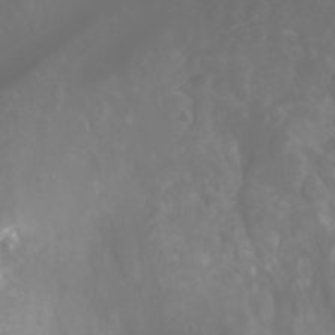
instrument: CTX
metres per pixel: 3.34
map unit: Htu
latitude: -4.6518
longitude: 138.0850
